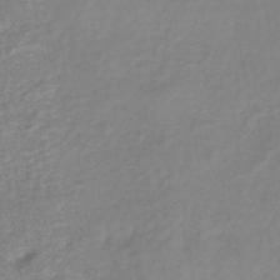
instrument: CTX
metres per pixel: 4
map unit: eHb
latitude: -40.9730
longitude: 80.8219
